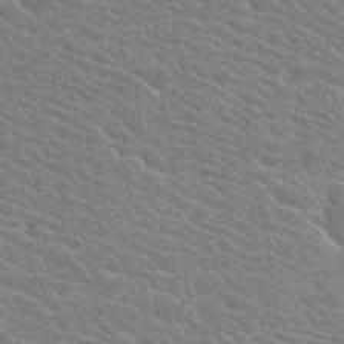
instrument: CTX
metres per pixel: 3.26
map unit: Hto
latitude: 25.0269
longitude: -40.6112
